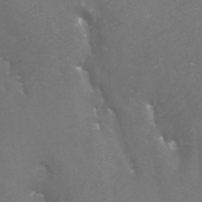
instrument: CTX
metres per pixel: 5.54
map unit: Htu
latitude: -7.0864
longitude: -33.1025
